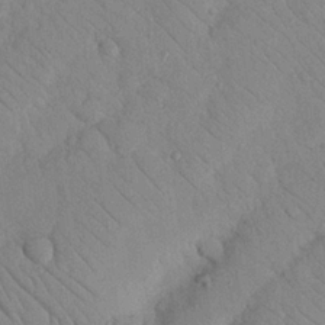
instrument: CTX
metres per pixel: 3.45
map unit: Nhu
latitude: 23.7638
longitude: -74.4979
